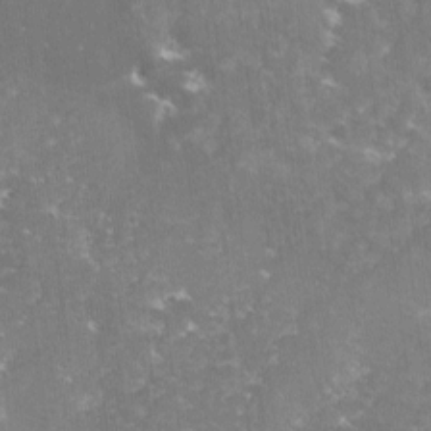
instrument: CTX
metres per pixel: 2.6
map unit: lHvf
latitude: -14.5196
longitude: -98.8569
